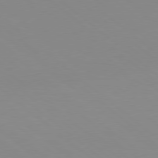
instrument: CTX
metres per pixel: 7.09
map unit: Hpe
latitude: 78.3279
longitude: -166.1766
